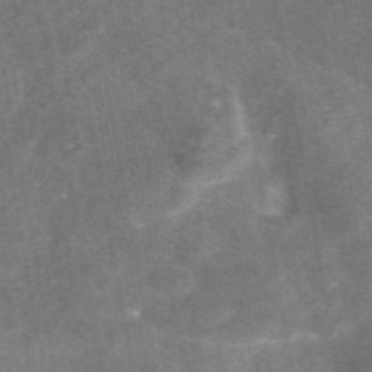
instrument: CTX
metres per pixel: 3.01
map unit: eAb
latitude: 47.3482
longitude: 120.7274
